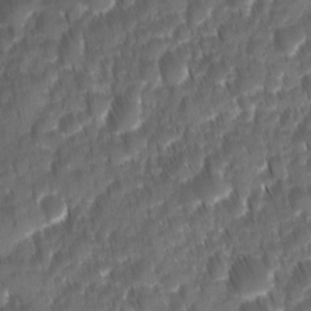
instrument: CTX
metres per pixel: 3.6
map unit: Ave
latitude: -10.9353
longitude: -119.6694
